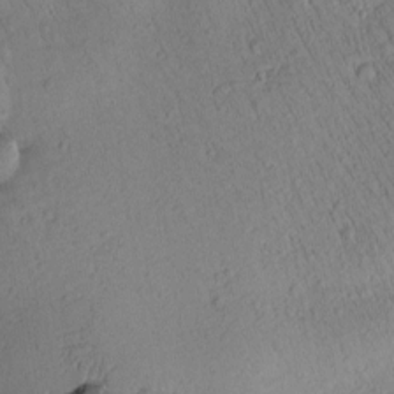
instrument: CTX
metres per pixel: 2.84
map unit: Htu
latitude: 0.9513
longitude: 175.6721
